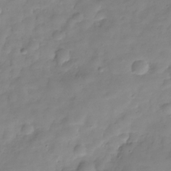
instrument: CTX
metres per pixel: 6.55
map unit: Hve
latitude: -29.6722
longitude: 94.1605
